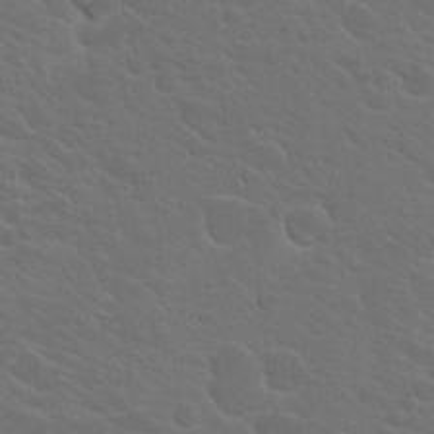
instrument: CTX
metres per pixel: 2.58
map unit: Hto
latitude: 18.1011
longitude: -33.3104
